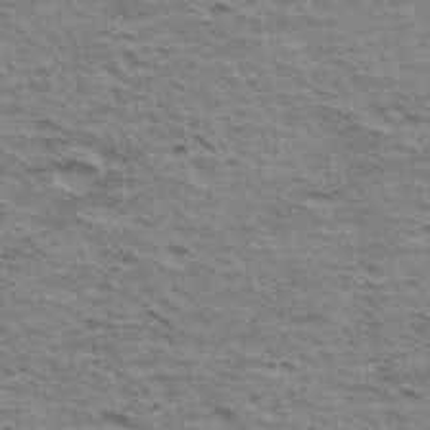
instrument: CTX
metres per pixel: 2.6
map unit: Hto
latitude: 35.6505
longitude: -43.2348
